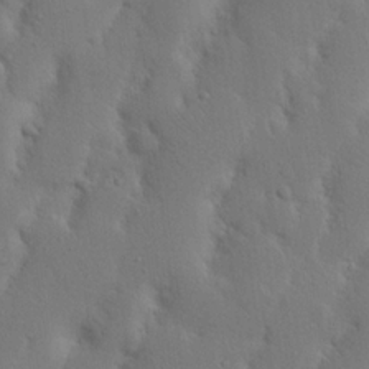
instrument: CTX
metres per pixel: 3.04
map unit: Nhu
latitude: 19.8205
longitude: -75.4238
